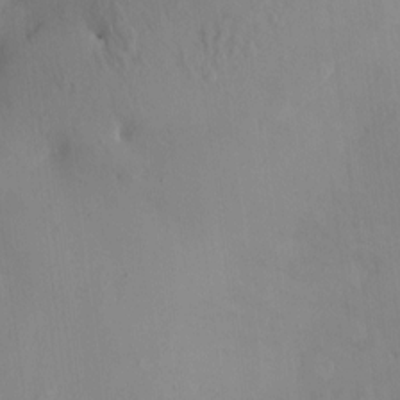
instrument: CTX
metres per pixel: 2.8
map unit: HNhu
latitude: 5.1592
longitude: -4.5546
